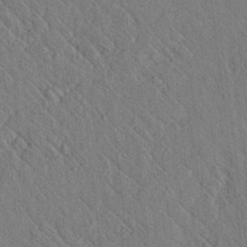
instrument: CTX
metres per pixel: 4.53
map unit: lAvf
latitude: 7.4615
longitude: 160.1984
